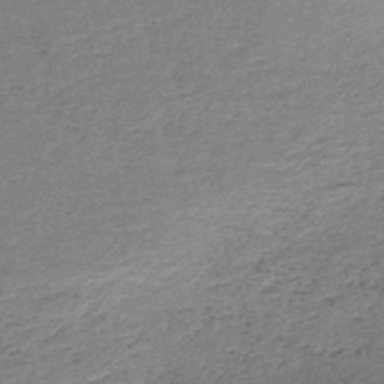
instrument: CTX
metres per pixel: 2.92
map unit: HNb
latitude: -50.7652
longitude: -49.9528
